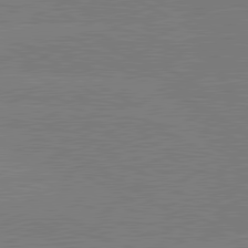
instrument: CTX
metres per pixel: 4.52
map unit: lApd
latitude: 80.6679
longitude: -126.7435
